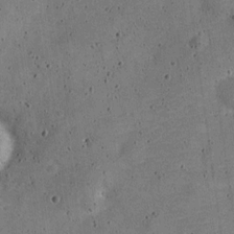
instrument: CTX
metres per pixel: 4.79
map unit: Nve
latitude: -25.3321
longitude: 105.6344
